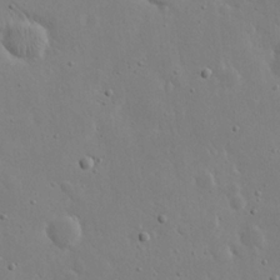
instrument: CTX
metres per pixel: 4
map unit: eHh
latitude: 19.5749
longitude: -71.5182
